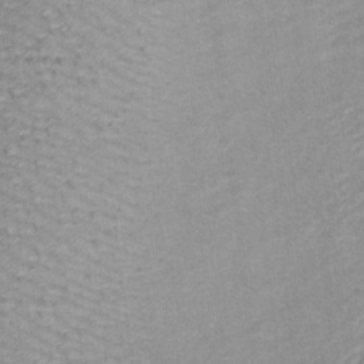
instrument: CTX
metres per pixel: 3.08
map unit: Htu
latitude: -5.9367
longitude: 158.9731
